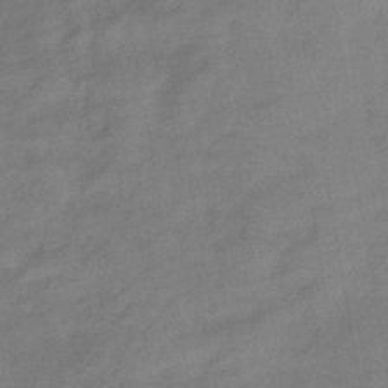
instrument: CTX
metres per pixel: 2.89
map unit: eHb
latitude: -42.4251
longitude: 82.7652
